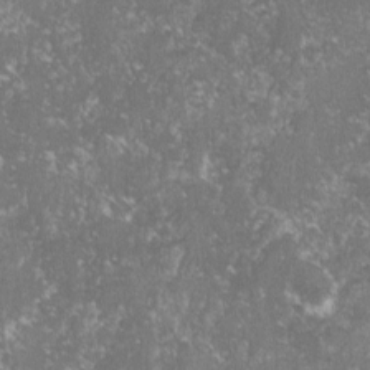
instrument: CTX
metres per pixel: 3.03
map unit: lHvf
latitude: -16.1795
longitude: -99.7260
